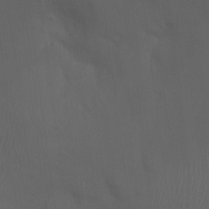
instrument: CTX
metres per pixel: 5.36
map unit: Hto
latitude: 18.5545
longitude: -56.6112
